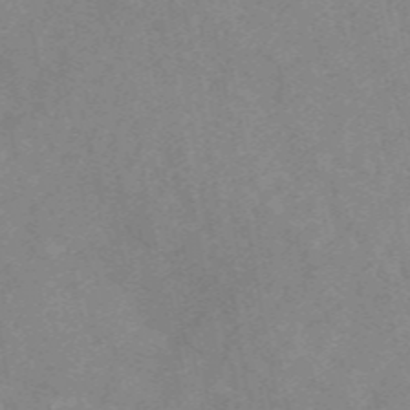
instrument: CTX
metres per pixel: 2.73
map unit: eAb
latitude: 49.1592
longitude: 119.1809
